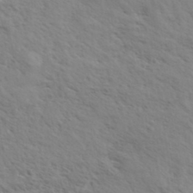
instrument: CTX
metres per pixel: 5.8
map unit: eHh
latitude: 36.2145
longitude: -138.9703
